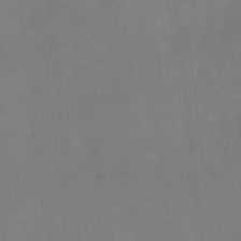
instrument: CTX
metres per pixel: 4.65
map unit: Htu
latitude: -13.8989
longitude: -46.3468
